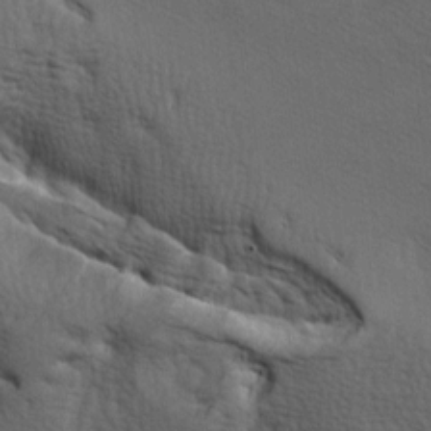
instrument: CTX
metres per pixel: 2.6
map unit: lAa
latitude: -6.9730
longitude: -125.3293
